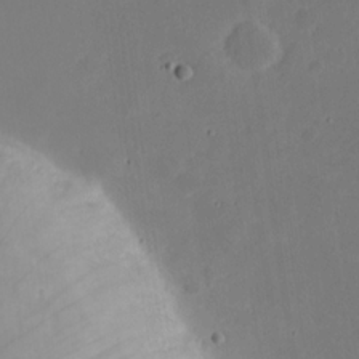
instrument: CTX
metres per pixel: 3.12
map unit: eHh
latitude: 20.9514
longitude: -71.8961
